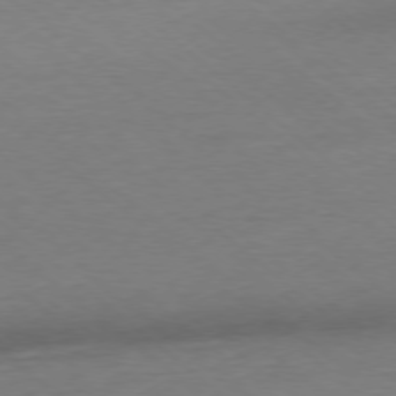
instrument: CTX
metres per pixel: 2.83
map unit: Ap
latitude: -77.8233
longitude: -96.3089
